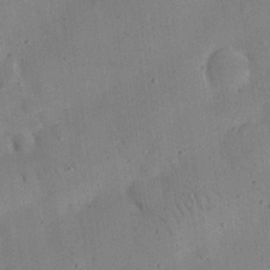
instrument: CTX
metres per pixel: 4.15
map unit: eHh
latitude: 24.9135
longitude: -68.8569
